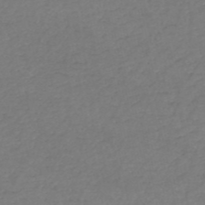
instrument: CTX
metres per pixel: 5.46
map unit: HNb
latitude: -52.5951
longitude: -51.5560
